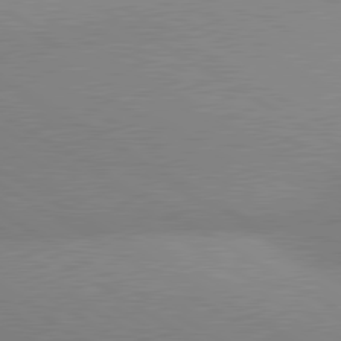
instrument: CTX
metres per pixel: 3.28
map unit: lApd
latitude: 80.5168
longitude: 126.4629
